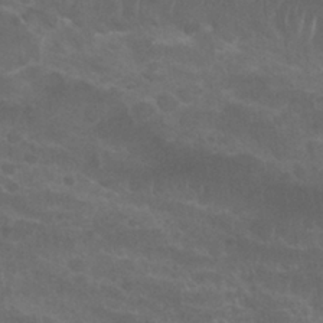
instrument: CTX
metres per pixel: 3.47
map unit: Nhu
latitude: 26.3845
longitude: -51.2159
